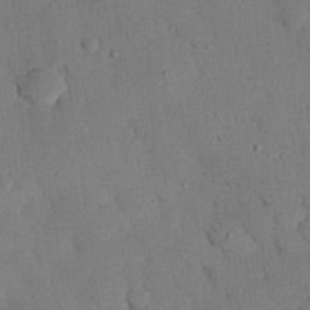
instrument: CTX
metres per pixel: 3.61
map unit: eHh
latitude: 25.8016
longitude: -79.8961
